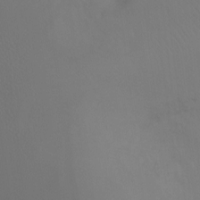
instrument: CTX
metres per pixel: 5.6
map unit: Ht
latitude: -7.6344
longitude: -32.1578
